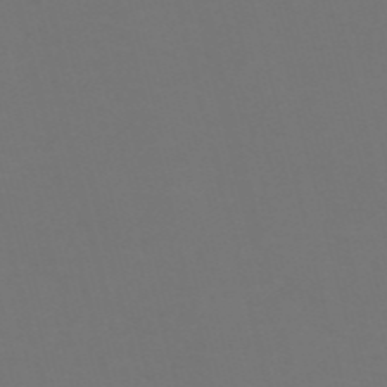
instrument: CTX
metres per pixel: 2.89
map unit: Nve
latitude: -57.2754
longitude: 52.3306
